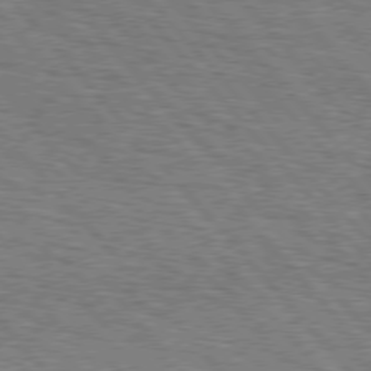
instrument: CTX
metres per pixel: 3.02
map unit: Hpe
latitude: 76.5356
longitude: -160.4790
